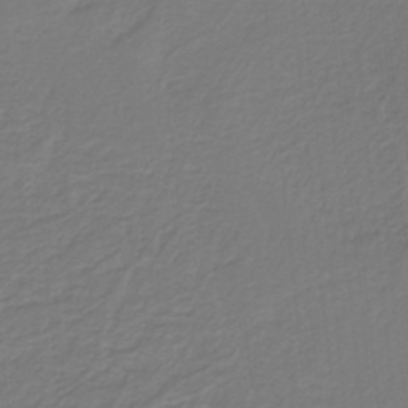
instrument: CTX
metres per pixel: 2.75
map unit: HNb
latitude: -37.7099
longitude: 55.6155
